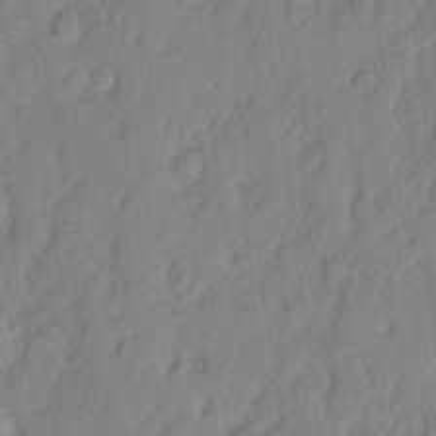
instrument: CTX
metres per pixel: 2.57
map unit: eHh
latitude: 4.8380
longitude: -77.1025
